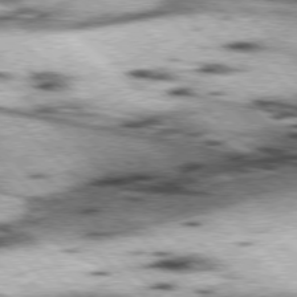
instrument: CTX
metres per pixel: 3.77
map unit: lApd
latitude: 76.9136
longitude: -51.0836
